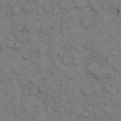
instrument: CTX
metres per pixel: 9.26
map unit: eHh
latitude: 8.3845
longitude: -65.0080
